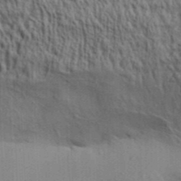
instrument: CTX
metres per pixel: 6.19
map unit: Aa
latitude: 31.4049
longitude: -135.4048
